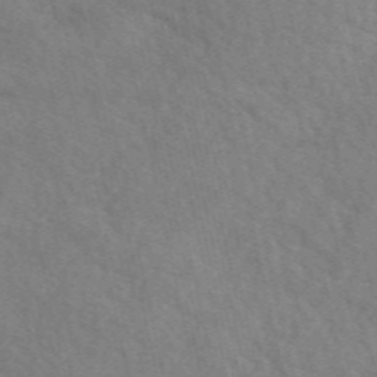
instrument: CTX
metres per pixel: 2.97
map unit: eAb
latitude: 50.3656
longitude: 117.0297
